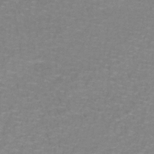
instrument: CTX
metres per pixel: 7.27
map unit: lHb
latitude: -41.7100
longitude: 56.2550
